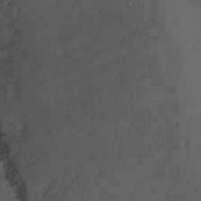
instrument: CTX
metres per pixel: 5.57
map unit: Ht
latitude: 0.9702
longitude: -34.5923
